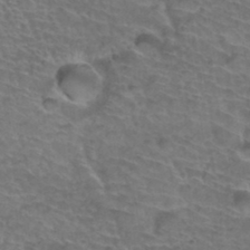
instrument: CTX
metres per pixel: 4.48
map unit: Hto
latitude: 35.2537
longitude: -44.3467
